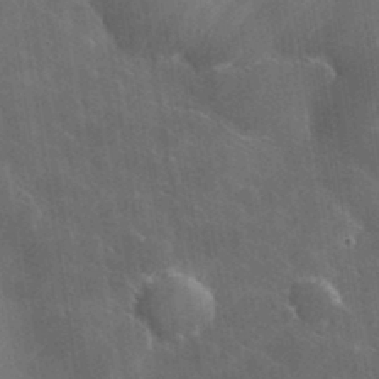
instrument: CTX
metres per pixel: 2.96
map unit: lHvf
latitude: 35.8583
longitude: -92.0822
